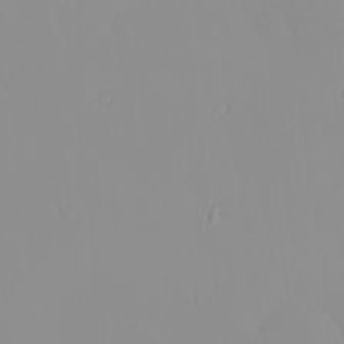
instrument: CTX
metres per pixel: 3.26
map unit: eHh
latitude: -0.6897
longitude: 19.7667
